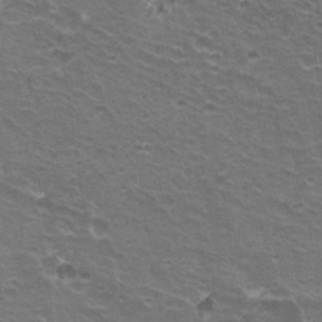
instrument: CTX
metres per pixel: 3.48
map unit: Hto
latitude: 20.5735
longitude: -32.0633
